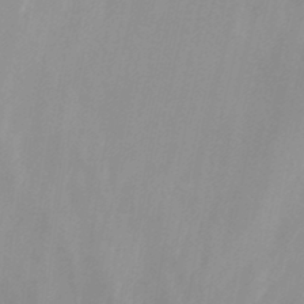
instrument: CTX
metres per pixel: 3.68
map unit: Nhu
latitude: -13.1620
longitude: -66.3089
